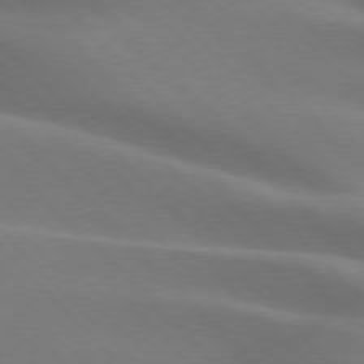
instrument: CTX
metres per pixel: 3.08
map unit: lApd
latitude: 75.7261
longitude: -62.0444
